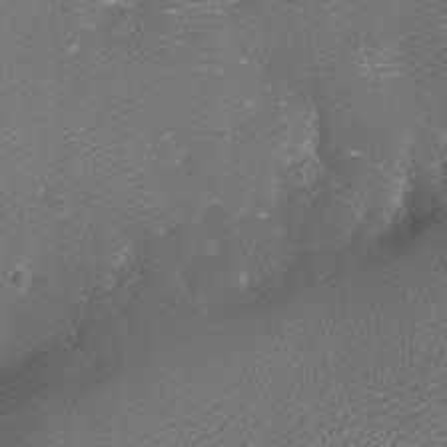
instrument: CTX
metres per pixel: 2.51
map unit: Aa
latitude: -8.3117
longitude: -71.6316
